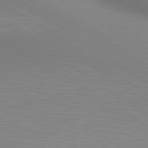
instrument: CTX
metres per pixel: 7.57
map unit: lApd
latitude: 80.3467
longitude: 124.4818
